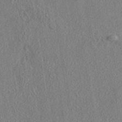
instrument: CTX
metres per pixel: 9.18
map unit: eAb
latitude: 37.9528
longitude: 113.1998
